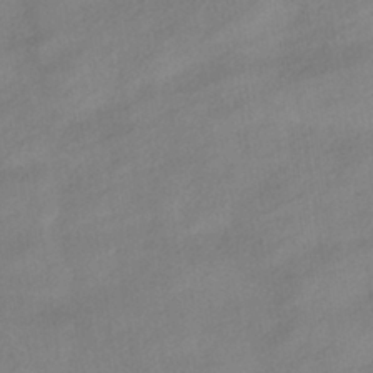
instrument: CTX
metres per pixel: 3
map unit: HNhu
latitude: -40.8030
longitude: 101.5210
